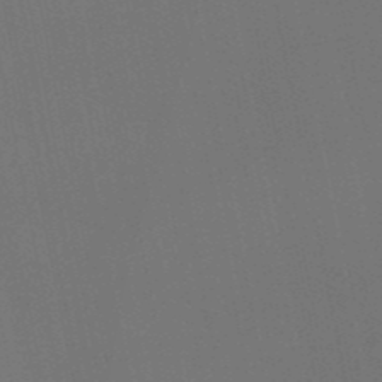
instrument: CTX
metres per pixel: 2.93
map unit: HNb
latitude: -51.5777
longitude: -47.0648
